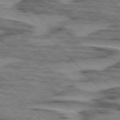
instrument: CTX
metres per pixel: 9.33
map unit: lApd
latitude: 76.4412
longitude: -77.7260
